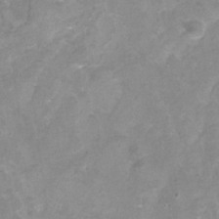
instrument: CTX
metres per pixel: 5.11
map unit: Hto
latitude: -7.2187
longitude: -39.4237
